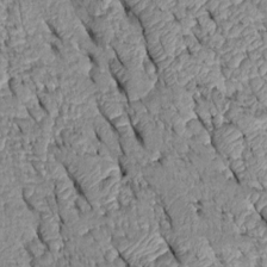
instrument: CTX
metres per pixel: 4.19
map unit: Htu
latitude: -0.4251
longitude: 150.5195
